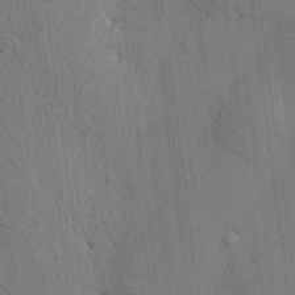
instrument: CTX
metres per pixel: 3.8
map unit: HNhu
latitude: 13.1403
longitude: 9.8800
